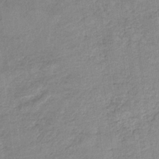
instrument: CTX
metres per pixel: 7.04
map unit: HNb
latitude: -33.3510
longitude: 59.6154
